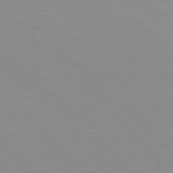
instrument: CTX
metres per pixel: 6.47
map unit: Hpe
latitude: 77.7449
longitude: -160.2333
